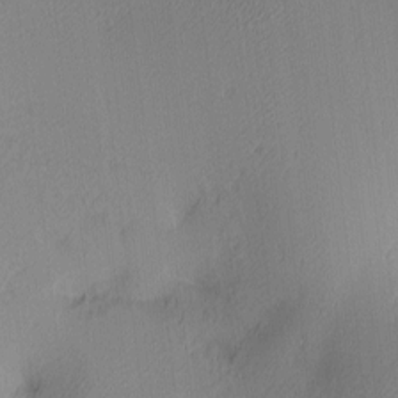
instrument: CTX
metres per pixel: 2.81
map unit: lAa
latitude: 3.3670
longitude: -115.5371
